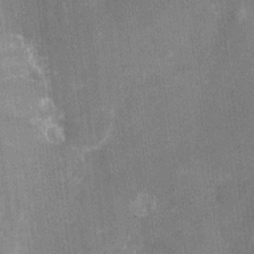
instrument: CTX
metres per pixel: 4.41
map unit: Nhu
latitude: -16.2740
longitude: -58.1389
